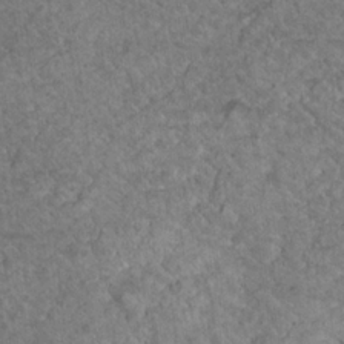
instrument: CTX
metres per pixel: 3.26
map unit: Nhu
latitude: 17.8961
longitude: -31.5183
